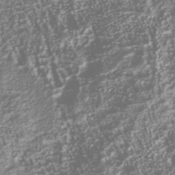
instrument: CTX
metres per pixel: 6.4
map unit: Nhu
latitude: -39.6911
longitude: -82.4978
